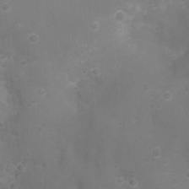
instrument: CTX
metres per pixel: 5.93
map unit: Ht
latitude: -7.1998
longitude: -21.6505
